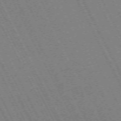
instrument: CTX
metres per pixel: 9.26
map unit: Hpe
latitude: -71.2565
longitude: 9.5021
